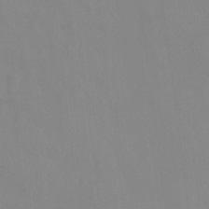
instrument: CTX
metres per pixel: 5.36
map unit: Ht
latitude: -8.9919
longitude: -34.7057
